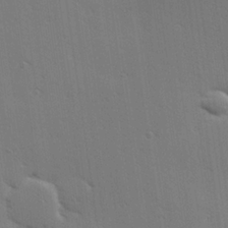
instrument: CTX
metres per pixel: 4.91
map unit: Hve
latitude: 26.0255
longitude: -91.6127
